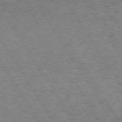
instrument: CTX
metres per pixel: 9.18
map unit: Hpe
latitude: 73.5183
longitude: -139.8772
